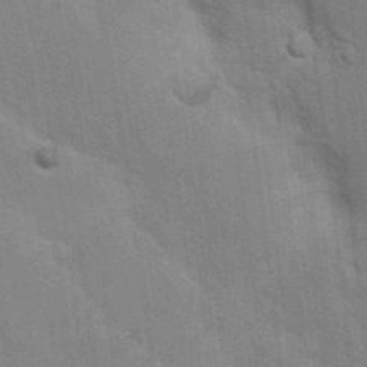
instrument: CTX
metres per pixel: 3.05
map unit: Nhu
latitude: 15.5372
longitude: -29.8772
